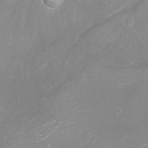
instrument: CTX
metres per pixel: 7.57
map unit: Nhu
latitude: -13.4832
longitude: -39.8016
